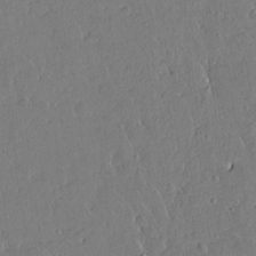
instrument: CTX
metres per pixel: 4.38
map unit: Aa
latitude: 12.7058
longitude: -127.1214
